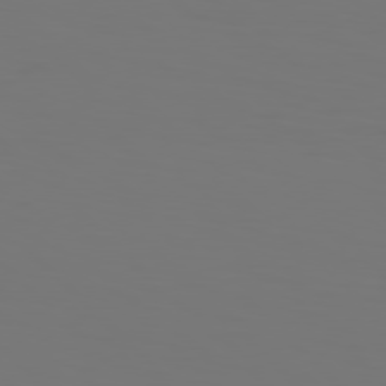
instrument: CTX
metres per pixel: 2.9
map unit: Hpe
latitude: 77.2537
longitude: -134.4034
